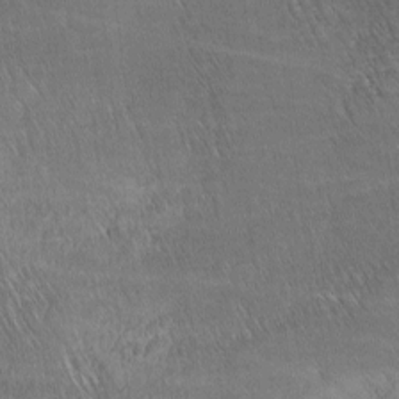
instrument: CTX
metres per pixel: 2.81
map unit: lAa
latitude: -3.9745
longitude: -121.5560
